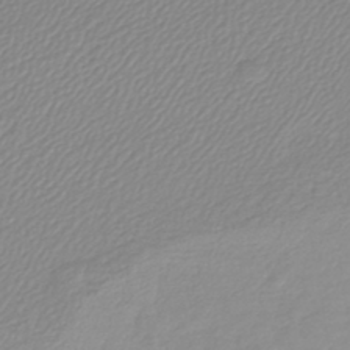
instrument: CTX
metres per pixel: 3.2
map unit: lHb
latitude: -42.0283
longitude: 69.2564
